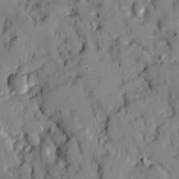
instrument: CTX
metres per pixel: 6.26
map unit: Ave
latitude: 10.1578
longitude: -101.6505
